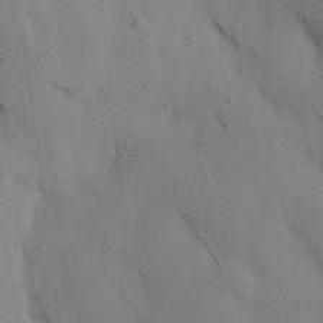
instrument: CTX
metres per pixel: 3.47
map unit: HNhu
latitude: 14.4223
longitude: 11.8989
